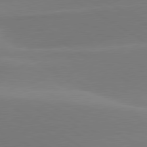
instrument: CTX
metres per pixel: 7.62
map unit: lApd
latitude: 79.8961
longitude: -95.9528
